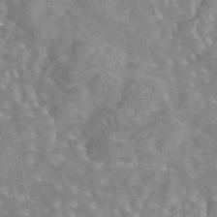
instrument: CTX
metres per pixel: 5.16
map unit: eAb
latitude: 44.3089
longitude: 107.8989
